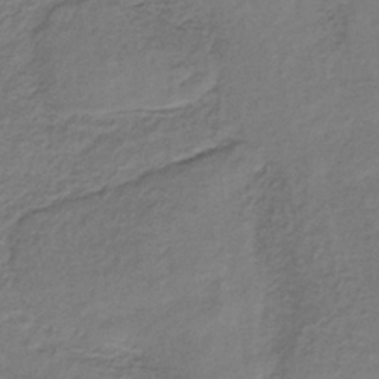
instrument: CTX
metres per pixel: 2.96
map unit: lHb
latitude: -35.1242
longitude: 61.4832
